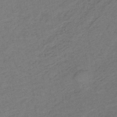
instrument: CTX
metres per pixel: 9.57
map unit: lHb
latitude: -33.0298
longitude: 64.9920
